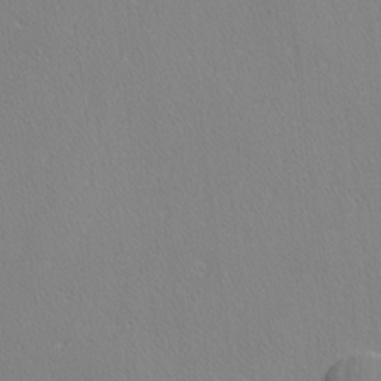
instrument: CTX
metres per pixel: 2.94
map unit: lAvf
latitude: -4.1794
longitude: -108.6679
